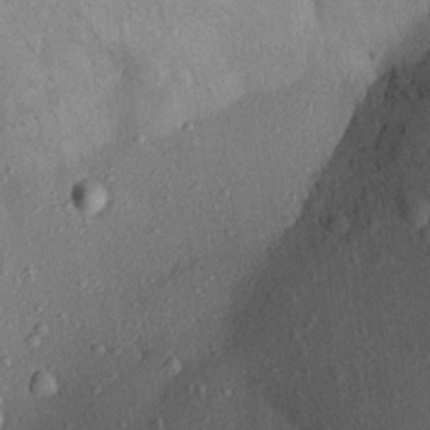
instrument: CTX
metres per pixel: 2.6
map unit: Aa
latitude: 21.6505
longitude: -143.3860
